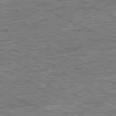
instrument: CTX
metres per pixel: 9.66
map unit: Ap
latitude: -81.0676
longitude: -76.1955
